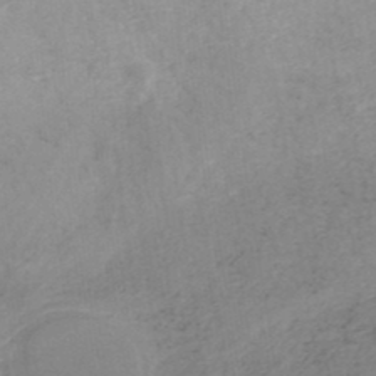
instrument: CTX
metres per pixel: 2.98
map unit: HNb
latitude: -45.9178
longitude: -47.1970
